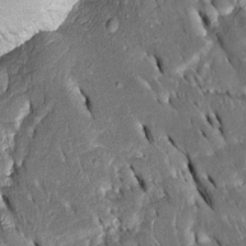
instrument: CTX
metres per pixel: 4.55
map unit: Htu
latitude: -0.9542
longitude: 149.1431
